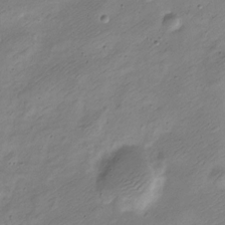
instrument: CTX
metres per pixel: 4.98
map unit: Nve
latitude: -23.5777
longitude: 106.9542
